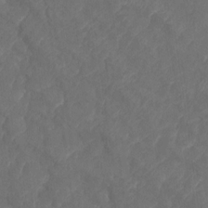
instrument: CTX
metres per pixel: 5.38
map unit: HNhu
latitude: -25.2376
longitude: 49.7856
